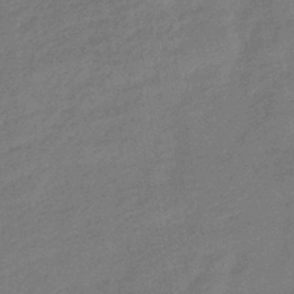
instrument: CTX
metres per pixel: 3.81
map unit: eHb
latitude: -40.5196
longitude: 83.5777
